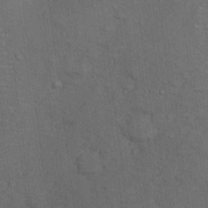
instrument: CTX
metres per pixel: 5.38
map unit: Htu
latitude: -6.0283
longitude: 156.7463
